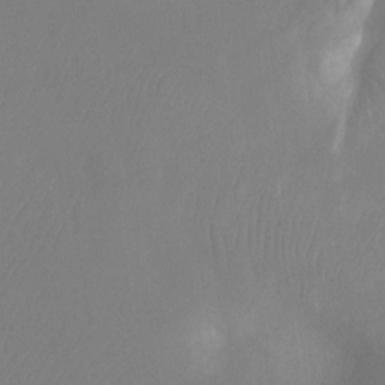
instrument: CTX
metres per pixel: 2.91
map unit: Ht
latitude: -8.1039
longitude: -31.6127
